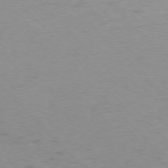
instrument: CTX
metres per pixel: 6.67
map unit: Ap
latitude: -76.9920
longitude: -65.4048
